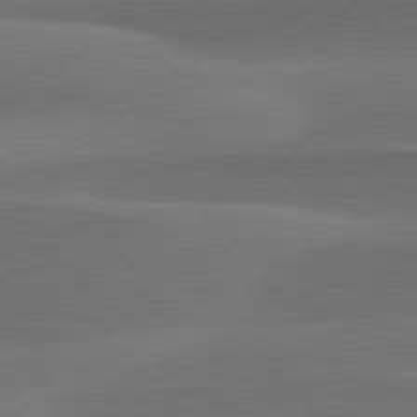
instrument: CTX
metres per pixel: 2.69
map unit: lApd
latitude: 82.2522
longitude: -155.5749
